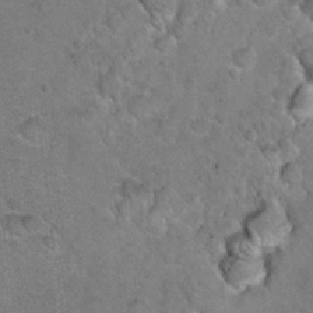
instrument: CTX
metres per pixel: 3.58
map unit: Hto
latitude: 20.8569
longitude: -48.7246
